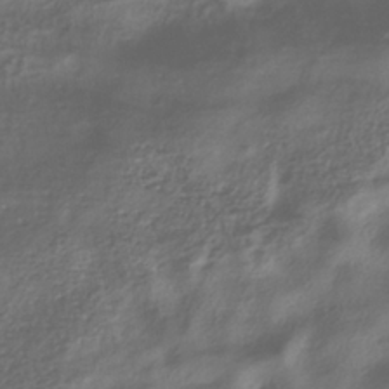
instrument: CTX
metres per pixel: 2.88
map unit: ANa
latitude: -37.7666
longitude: 94.8030
